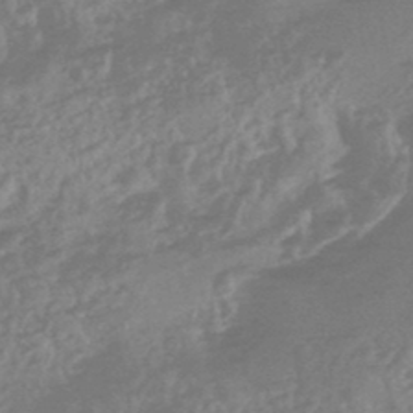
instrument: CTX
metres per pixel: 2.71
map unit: HNhu
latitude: -45.8233
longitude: 91.5210
